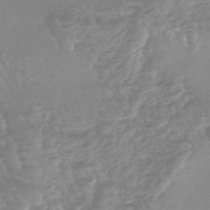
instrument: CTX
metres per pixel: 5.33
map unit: lHb
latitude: -48.1417
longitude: 72.1606
